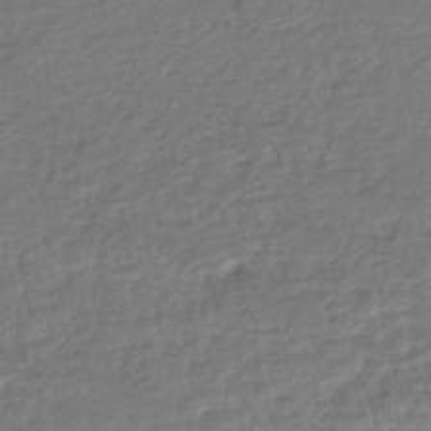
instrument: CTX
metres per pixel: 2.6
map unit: HNhu
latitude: -45.6911
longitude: 103.1242
